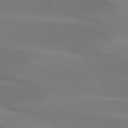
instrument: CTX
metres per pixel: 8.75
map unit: lApd
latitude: 75.1025
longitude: -66.8191
